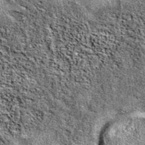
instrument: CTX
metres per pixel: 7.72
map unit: eAb
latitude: 38.1578
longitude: 106.0283
